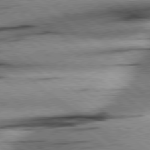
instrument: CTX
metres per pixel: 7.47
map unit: Hpe
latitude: 78.8569
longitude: -154.6490
